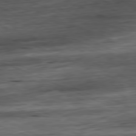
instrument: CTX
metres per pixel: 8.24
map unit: Ap
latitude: -81.3888
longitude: -86.8002
